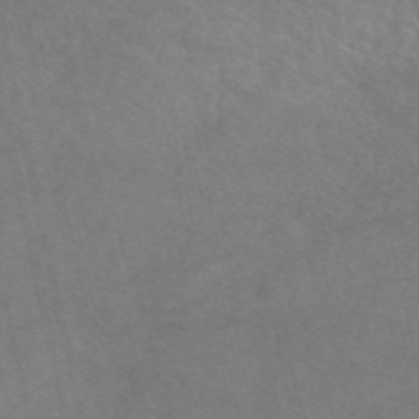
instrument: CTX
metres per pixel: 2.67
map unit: eAb
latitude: 50.8380
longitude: 106.2173
